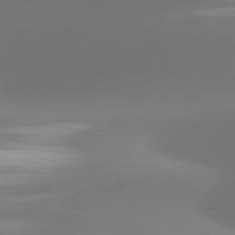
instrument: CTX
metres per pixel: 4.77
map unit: lApd
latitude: 81.7827
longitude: -163.2537
